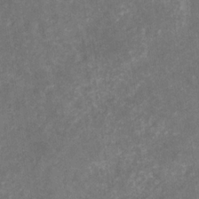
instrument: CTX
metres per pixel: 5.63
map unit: eHb
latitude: -31.3509
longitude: 71.3510
